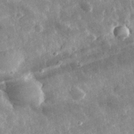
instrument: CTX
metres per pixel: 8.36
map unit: eHh
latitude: 32.3467
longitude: -79.1026
